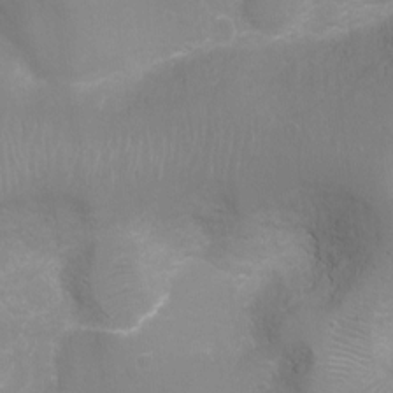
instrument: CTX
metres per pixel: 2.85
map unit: Ht
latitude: -16.0283
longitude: -40.4789
